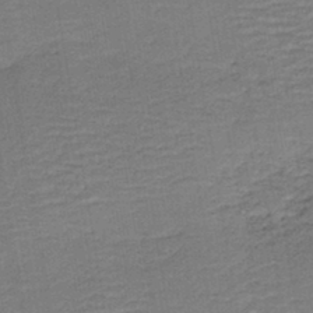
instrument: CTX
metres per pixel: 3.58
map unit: HNb
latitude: -41.7666
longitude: 50.6896
